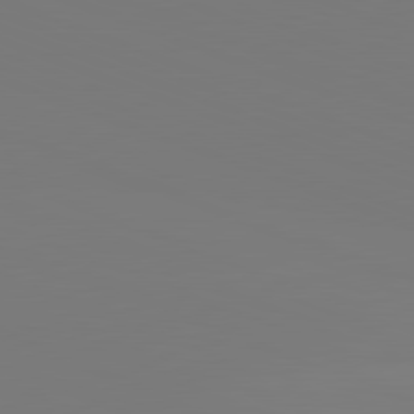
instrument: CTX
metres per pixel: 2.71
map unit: lApd
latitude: 81.9339
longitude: 145.3888
